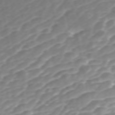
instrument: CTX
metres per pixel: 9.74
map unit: ANa
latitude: 45.5560
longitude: 21.9178
